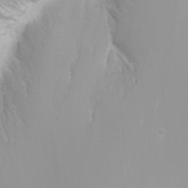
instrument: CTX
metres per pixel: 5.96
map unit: Nhu
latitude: -4.8975
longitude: -73.9906
